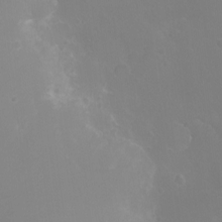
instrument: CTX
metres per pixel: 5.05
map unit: Ht
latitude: -2.3495
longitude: -19.1781
